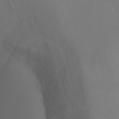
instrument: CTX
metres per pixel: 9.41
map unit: Ht
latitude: -2.0283
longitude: -33.4049
